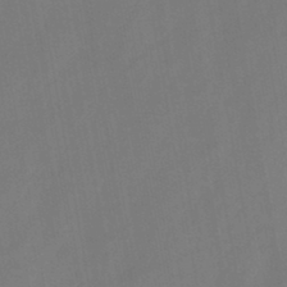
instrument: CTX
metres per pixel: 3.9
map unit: HNb
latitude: -44.7463
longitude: -38.7246
